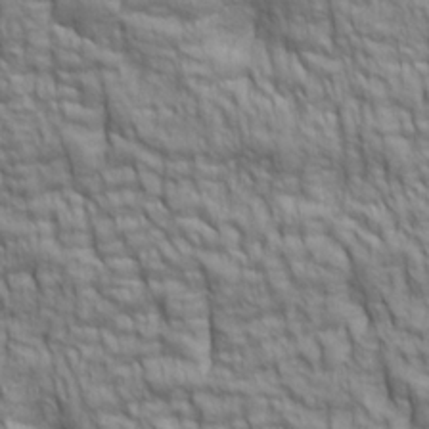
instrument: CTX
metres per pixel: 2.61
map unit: lAa
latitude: 6.3467
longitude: -115.6504
